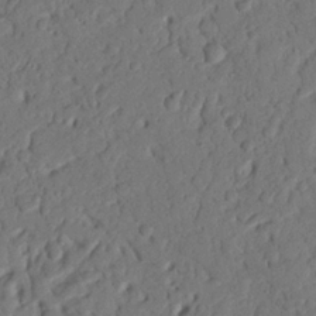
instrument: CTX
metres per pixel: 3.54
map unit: Nhu
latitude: 20.4979
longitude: -77.9150
